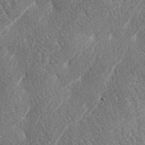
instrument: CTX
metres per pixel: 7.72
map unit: lAa
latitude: -3.4832
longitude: -129.1781
